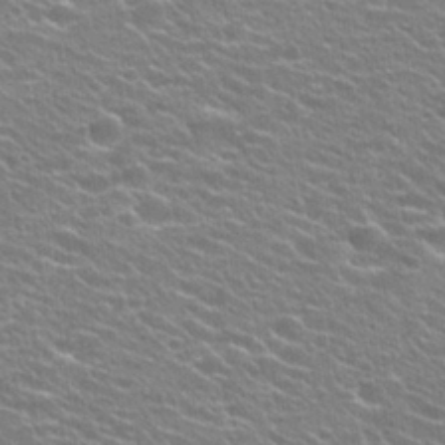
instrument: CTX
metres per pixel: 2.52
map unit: Hto
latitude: 25.3292
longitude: -30.1767
